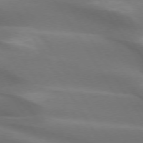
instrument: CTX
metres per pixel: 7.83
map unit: lApd
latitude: 73.2726
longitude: -50.6490
